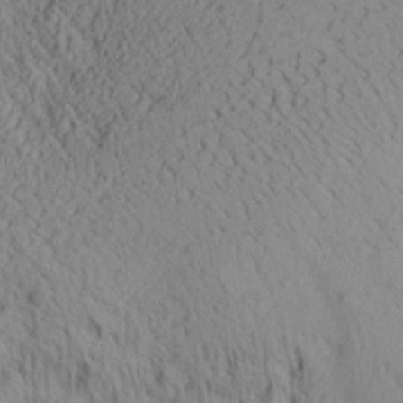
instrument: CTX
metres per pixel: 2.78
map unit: Aa
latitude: 28.6490
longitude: -135.2537
